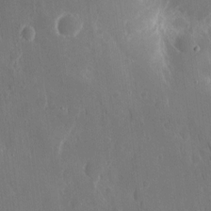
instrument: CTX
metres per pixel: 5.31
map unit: eHh
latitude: 10.0255
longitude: -71.1592
